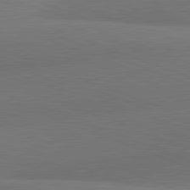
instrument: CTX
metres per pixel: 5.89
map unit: lApd
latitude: 82.1011
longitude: 136.5762
